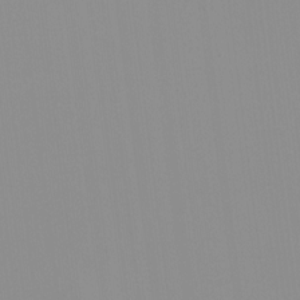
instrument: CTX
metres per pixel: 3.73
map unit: HNhu
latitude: -1.3699
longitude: -6.0633
